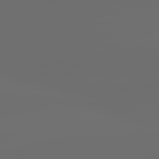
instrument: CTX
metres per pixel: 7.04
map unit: lApd
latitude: 83.6127
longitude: -130.3657
